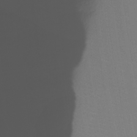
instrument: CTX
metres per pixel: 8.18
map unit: Nhu
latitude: -8.8975
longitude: -84.9514
